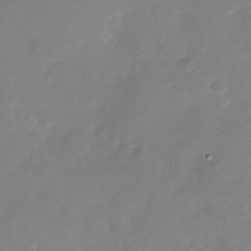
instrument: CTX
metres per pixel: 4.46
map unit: Nhu
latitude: -27.7666
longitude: -76.0633
